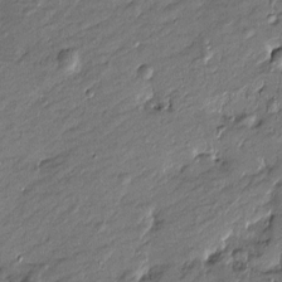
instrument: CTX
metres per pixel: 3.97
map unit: Htu
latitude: -7.6722
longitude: 177.3699
